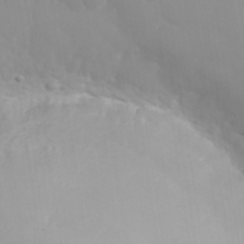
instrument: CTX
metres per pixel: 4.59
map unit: eHh
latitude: 32.0633
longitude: -59.4238
